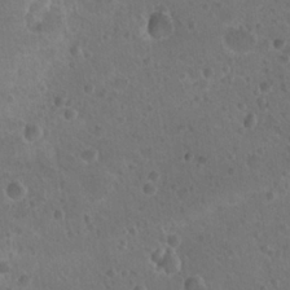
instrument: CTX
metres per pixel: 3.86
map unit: Nhu
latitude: 18.1389
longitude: -33.0836
